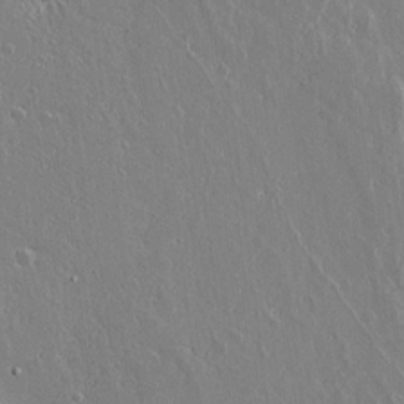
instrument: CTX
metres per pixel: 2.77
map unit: lAvf
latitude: 17.3293
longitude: -126.5924
